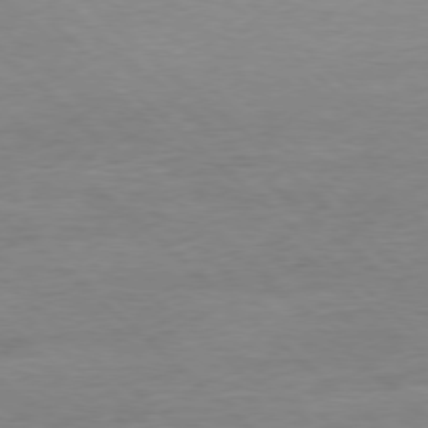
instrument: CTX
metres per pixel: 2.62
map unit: Ap
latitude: -77.9745
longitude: -88.0444
